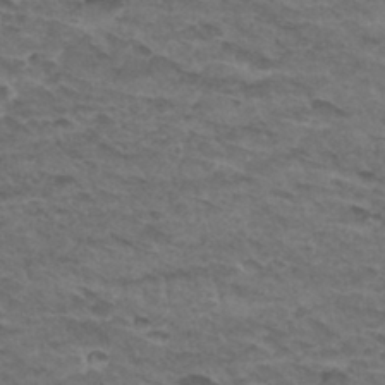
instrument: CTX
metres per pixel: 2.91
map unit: Hto
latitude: 32.9136
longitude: -47.4427
